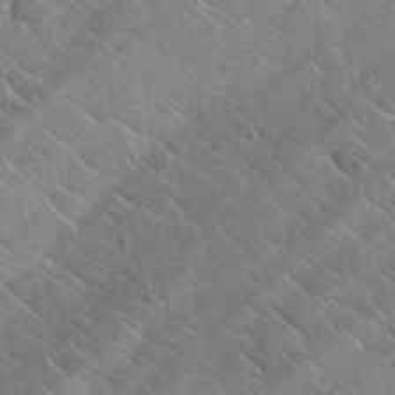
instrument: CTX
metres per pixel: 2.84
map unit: lHvf
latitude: 37.1403
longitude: -91.5560
